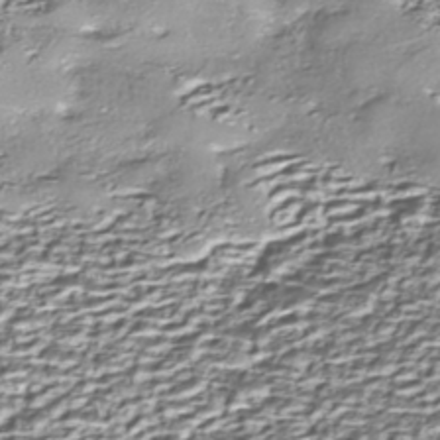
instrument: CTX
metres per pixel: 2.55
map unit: Nhe
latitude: -45.5021
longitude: 152.1983
